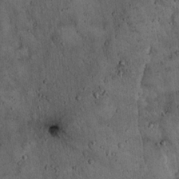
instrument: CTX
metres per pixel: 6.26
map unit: Hto
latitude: 15.6127
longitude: -58.9703
